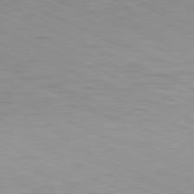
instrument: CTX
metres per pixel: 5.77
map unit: Hpe
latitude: -81.8800
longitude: 13.9367
